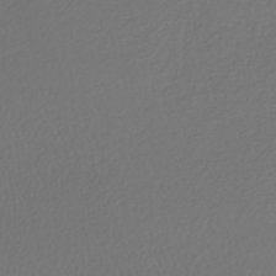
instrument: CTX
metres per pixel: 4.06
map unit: lHb
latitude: -43.6721
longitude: 65.0109
